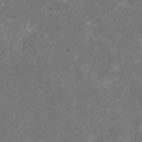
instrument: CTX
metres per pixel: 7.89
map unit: HNhu
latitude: 1.0836
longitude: -0.8002
